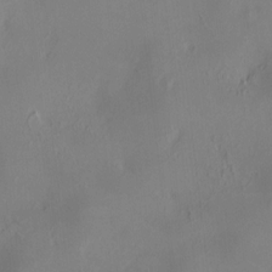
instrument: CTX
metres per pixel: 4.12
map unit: HNhu
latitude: 7.7827
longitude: 11.9556
